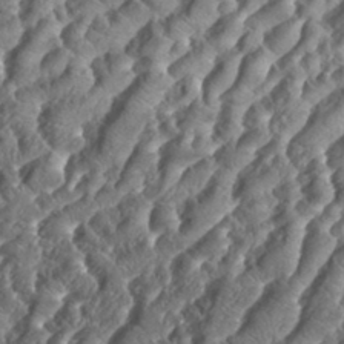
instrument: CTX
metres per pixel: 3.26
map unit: eHh
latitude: 34.7057
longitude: -137.0081
